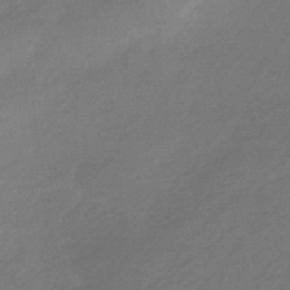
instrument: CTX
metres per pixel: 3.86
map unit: HNhu
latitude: -43.6910
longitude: 89.7099
